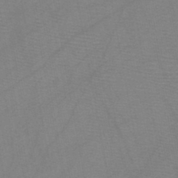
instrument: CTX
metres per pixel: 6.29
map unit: HNb
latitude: -45.5966
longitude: -40.5356
